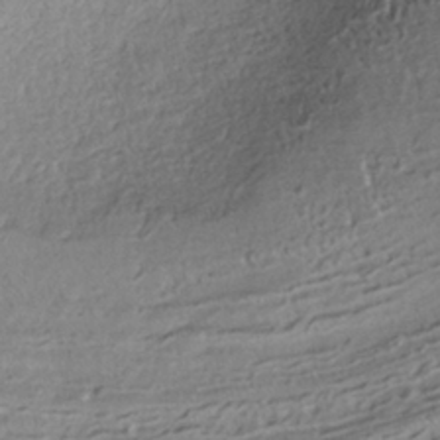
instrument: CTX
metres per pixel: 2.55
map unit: ANa
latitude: -38.6141
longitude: 97.1998
